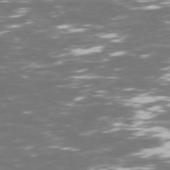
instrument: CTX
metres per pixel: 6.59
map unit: Hpe
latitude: 72.6491
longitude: -125.7827
